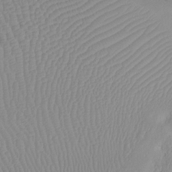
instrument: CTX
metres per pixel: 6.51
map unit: Nhu
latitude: -15.0109
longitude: -26.5168
